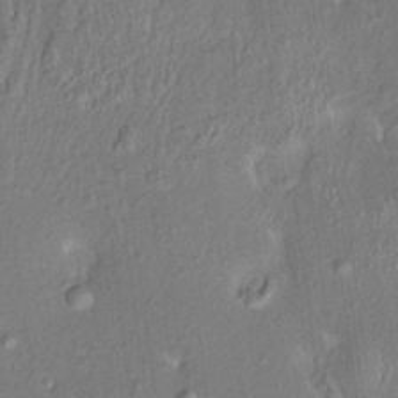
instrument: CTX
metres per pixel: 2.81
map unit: HNhu
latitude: 4.6301
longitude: 8.7841
